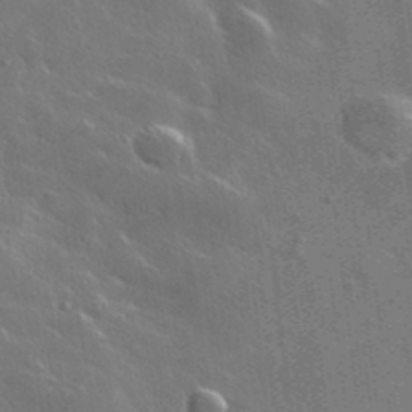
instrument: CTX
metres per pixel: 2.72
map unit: lHvf
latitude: 35.3481
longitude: -91.0270
